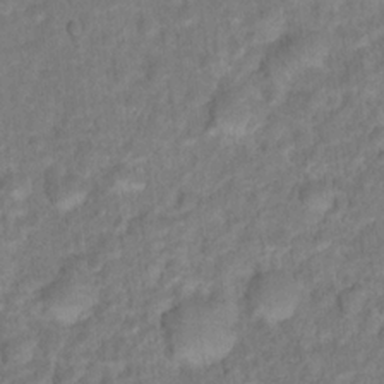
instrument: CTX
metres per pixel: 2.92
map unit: Hto
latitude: 16.7057
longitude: -40.4412
